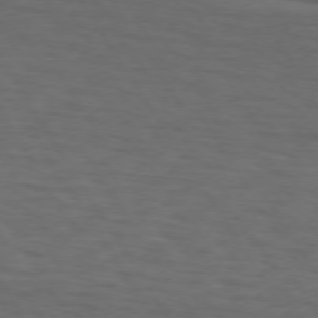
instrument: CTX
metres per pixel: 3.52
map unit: lApd
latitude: 73.2159
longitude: -74.3467
